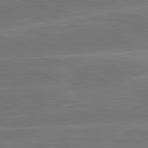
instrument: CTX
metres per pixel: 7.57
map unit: lApd
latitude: 81.7450
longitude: -135.8583
